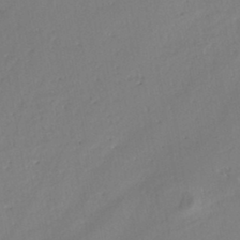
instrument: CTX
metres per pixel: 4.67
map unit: eHh
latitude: -45.1242
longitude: -28.4790
